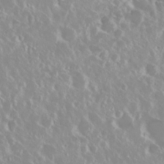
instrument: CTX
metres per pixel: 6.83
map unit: Nhu
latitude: 28.9891
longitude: -61.5749
